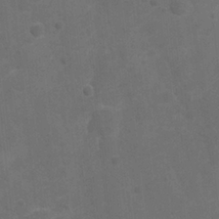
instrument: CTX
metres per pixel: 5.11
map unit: Nhu
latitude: 6.6113
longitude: -24.2522
